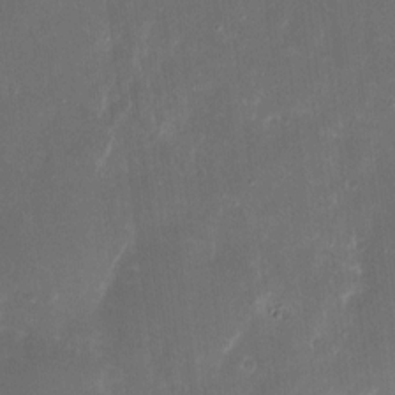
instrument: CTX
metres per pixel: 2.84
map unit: eHh
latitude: 9.0081
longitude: -71.2915
